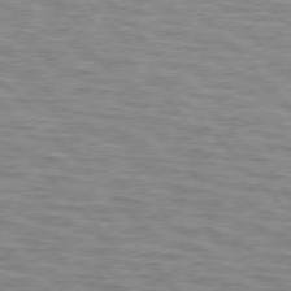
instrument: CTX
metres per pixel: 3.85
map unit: lApd
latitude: 76.4790
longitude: -77.0458
